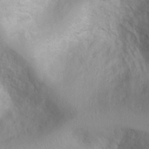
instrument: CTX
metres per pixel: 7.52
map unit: Htu
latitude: 3.8394
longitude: -21.9528
